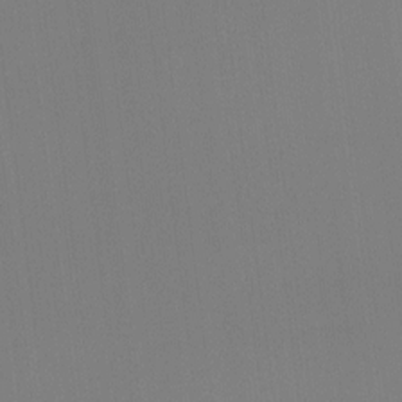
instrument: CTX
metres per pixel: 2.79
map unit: Hto
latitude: -11.2376
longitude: -38.2522
